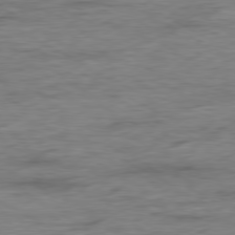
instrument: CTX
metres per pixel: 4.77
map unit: Ap
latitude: -79.8044
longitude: -83.5182
